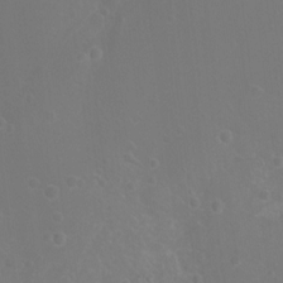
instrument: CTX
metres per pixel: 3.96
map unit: Nhu
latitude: 7.1781
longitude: -19.7071
